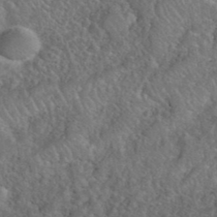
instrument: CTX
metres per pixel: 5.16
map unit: eHh
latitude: 40.4789
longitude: -57.9150
